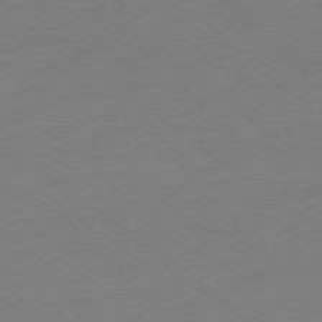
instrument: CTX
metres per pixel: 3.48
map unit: Ap
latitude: -79.1809
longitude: -68.3656
